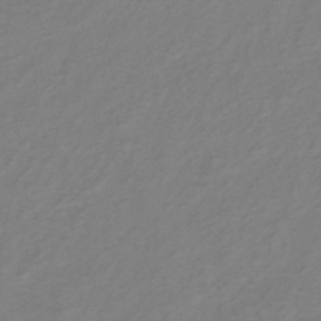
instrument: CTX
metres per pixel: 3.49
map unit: lHb
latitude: -35.1620
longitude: 70.3684
